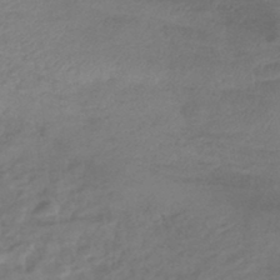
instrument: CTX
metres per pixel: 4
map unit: eHb
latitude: -43.1431
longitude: 84.6518
